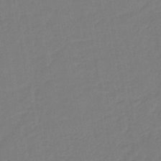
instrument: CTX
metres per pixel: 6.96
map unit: lHb
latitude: -42.8408
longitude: 74.0472
